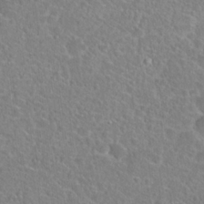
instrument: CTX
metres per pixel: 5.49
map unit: Hto
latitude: 23.2348
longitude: -45.8583
